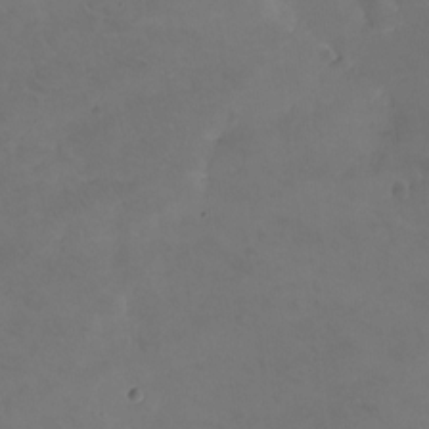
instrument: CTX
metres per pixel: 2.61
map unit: eHh
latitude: -8.7652
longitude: -67.2537
